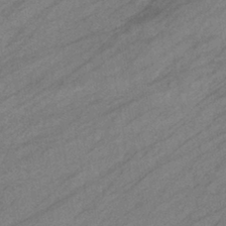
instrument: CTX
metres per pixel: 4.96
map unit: eHb
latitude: -40.9164
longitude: 83.3321
